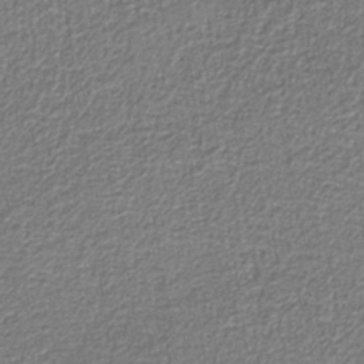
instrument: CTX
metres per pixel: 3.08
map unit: eAb
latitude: -39.1809
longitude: 52.2928
